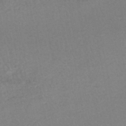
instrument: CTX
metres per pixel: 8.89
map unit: HNhu
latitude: -48.3496
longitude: 99.5966
